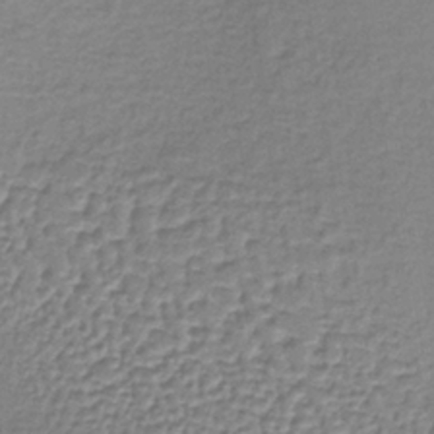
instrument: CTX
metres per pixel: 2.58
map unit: lHb
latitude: -36.3495
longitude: 61.0486
